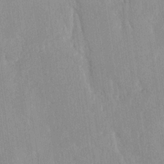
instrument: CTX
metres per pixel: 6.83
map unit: Ave
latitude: 20.7435
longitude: -136.8569
